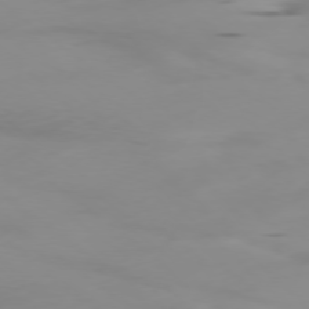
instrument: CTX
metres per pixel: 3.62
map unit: Ap
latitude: -77.9367
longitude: -65.7072
